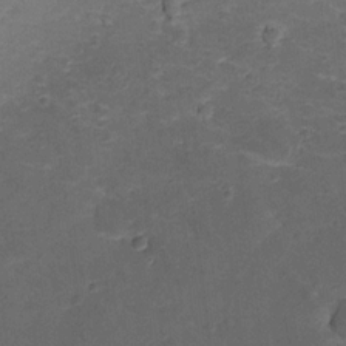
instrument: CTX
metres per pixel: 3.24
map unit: lHvf
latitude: 13.1403
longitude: 178.5007
